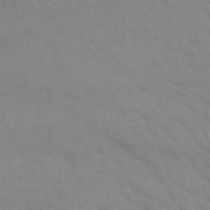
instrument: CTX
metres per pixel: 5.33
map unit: lHb
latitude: -42.1605
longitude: 67.0486
